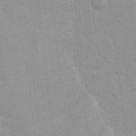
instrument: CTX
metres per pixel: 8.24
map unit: Hto
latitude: 16.4034
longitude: -39.3293
